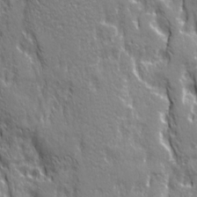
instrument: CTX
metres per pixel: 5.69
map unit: Ave
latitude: 21.5182
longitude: -134.8758
